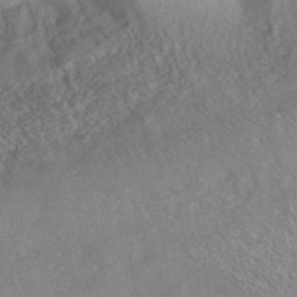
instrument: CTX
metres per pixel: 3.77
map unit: ANa
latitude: 37.9528
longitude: 16.9164
